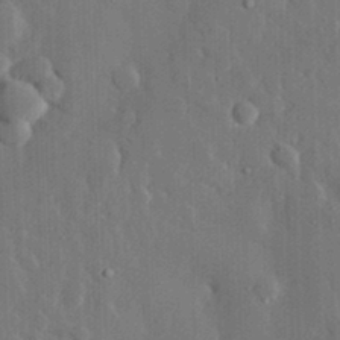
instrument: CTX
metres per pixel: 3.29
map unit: eHh
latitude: 29.6883
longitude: -80.2900
